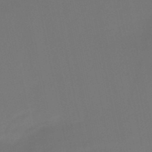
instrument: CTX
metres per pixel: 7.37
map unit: HNb
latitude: -51.5777
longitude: -46.7247
